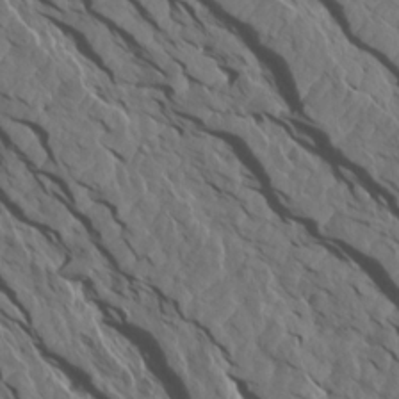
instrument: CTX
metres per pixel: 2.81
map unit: Aa
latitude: 14.9892
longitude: -143.0648
